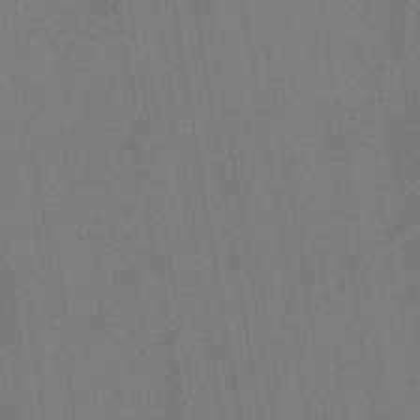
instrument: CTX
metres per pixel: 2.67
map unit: eHb
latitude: -35.0486
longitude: 80.9353
